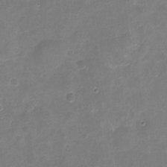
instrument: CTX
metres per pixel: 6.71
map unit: Nhu
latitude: -17.0865
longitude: -56.7624
